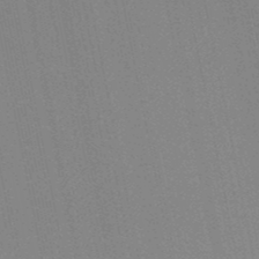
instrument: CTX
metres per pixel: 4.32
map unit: lHb
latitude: -48.9542
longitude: 69.0108
